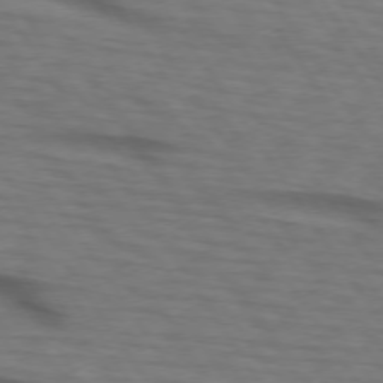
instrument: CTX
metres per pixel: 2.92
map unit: lApd
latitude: 74.1389
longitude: -77.6127
